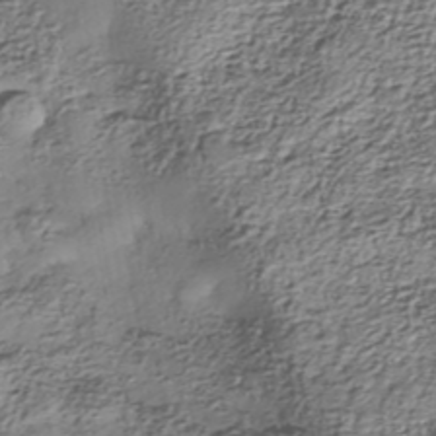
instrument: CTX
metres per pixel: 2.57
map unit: Nhe
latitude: -38.6141
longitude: -147.8395
